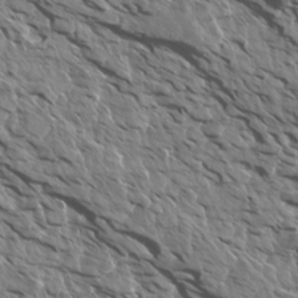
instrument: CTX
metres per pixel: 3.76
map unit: Aa
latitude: 14.6680
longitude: -141.6882
